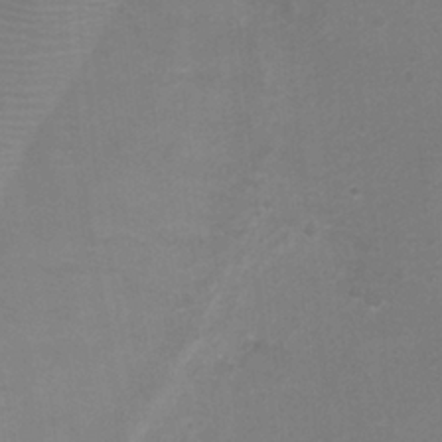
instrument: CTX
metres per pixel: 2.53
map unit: Ht
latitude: -1.1054
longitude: -16.8758
